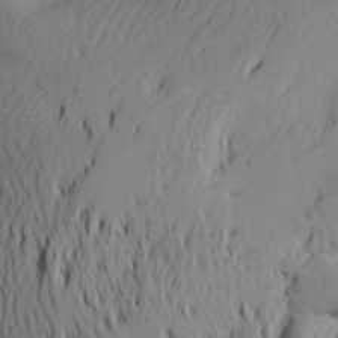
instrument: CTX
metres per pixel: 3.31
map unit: Aa
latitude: 25.7260
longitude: -146.6113
